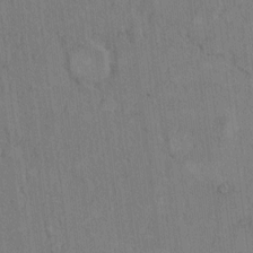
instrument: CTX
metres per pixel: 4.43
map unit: Hto
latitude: 8.7246
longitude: -60.8002
